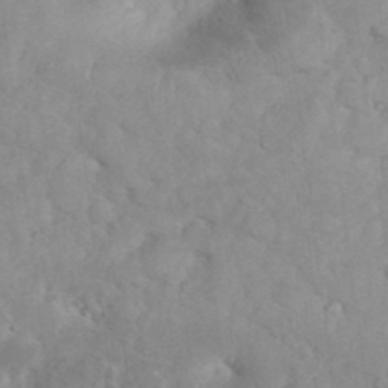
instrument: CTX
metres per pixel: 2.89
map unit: eHh
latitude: 35.4615
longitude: -62.5168
